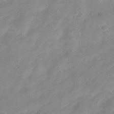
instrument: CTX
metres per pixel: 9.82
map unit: Ht
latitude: -2.0472
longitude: -29.0647
